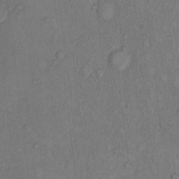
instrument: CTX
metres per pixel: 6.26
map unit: Hto
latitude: 8.5546
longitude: -58.5735
